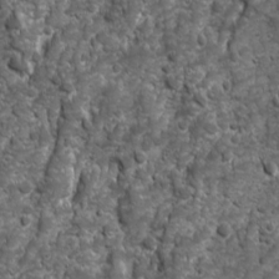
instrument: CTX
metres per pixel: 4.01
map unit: Ave
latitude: 16.3845
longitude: -132.8947
